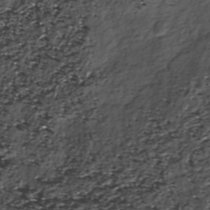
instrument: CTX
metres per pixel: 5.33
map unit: ANa
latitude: -40.6896
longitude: 102.9920
